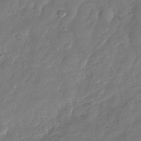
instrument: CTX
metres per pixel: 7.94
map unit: Nhu
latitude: -28.6707
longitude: -60.6868
